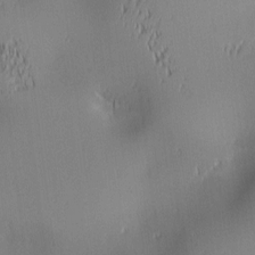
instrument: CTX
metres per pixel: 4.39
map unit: lAa
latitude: 1.2348
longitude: -116.7246
